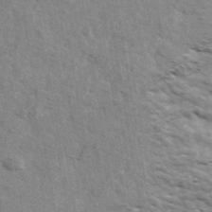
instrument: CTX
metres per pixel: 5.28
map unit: Ave
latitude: 41.9906
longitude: -109.4804
